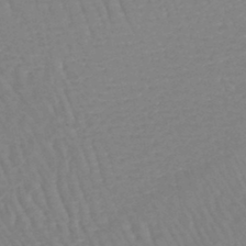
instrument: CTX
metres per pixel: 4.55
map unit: lHb
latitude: -45.0109
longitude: 77.6722
